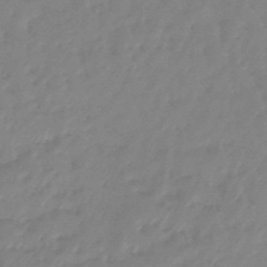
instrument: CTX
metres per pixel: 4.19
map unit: eHb
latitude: -46.1794
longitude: 83.1620
